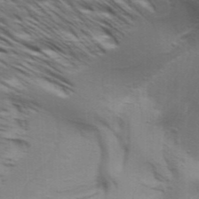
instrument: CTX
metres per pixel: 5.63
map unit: Aa
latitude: 33.0836
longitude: -135.9528
